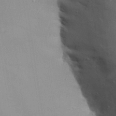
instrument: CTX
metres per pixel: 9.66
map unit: Aa
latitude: 32.1200
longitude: -143.9717
